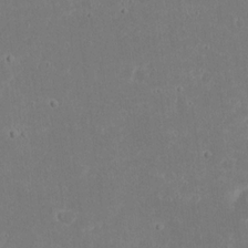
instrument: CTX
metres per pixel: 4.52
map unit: eHh
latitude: 18.4601
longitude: -72.4979
